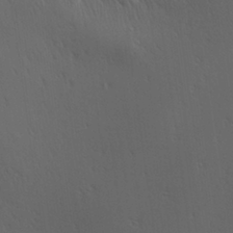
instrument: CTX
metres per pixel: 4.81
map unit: Aa
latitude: 27.8772
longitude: -138.6490
